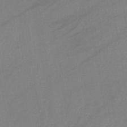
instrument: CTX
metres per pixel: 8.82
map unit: lHb
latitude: -40.7274
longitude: 74.7652
